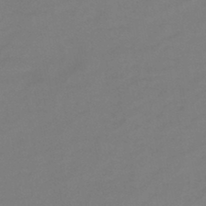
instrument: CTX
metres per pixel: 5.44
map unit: HNb
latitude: -45.9367
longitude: -35.7638
